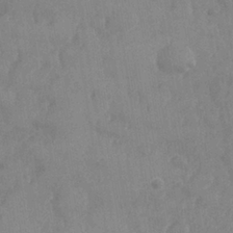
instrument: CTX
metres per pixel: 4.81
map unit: Nhe
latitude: -36.1416
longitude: -177.6883
